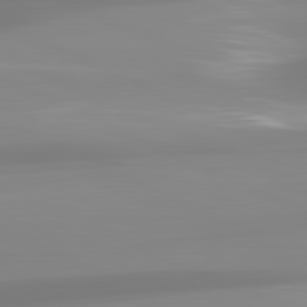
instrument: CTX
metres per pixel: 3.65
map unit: lApd
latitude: 81.7639
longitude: -148.4601
